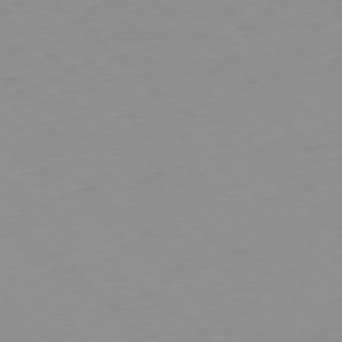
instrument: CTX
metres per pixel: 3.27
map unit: Hpe
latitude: -78.5195
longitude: 12.5385
